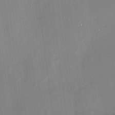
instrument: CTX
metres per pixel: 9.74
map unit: HNhu
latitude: 7.9528
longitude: 9.3510
